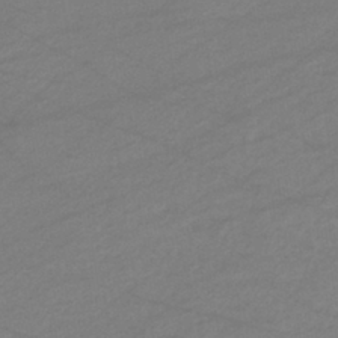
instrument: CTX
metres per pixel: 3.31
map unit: eHb
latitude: -37.2187
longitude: 75.5966
